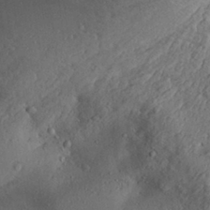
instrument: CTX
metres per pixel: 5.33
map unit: Aa
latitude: 29.3859
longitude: -133.6505
